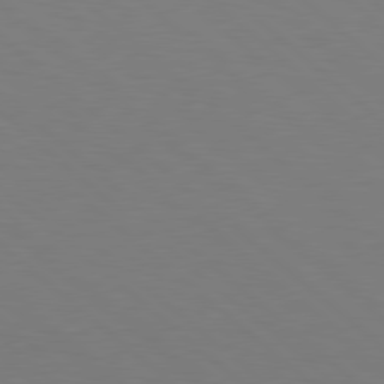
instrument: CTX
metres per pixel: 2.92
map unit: lApd
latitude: 78.6869
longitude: -176.0444
